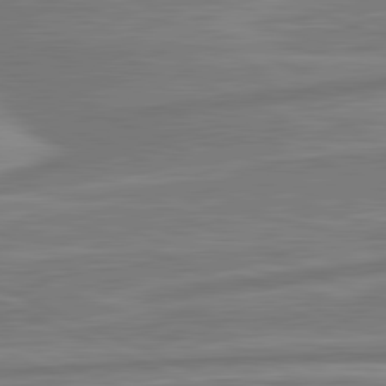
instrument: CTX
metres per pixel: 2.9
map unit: lApd
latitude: 81.5749
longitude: -175.3860
